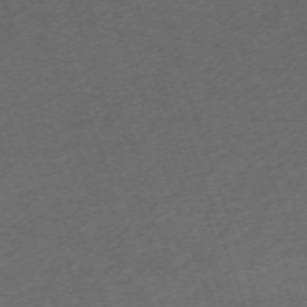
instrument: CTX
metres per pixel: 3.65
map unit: Nhu
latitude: -67.7289
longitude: 40.1983
